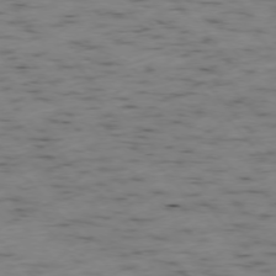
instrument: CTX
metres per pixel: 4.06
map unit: Ap
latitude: -76.3495
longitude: -60.9136
